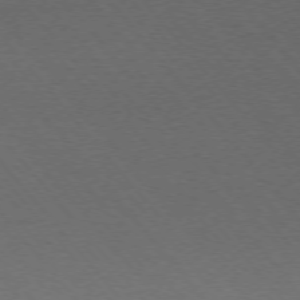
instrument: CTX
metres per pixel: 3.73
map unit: Ap
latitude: -75.9745
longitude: -94.7435
